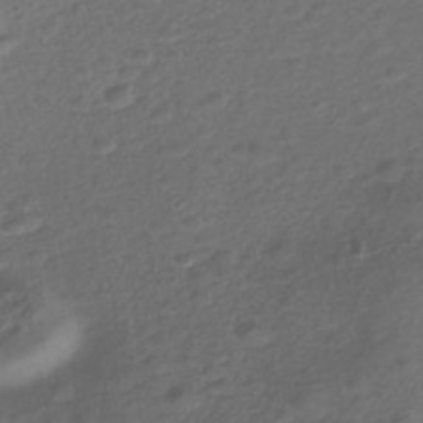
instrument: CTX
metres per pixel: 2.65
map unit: Nhe
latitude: -40.8597
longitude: -100.2901
